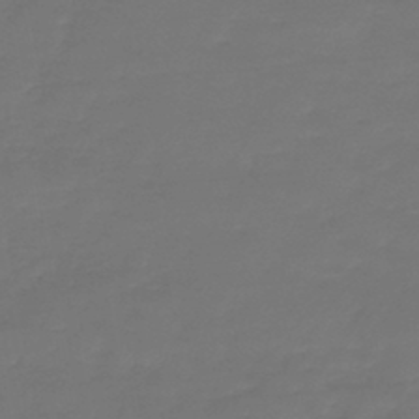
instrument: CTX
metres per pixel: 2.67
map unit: lHb
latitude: -43.8422
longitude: 62.6896
